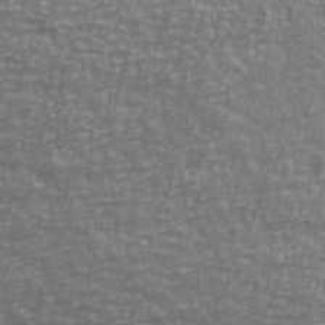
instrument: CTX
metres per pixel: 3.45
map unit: Ave
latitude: 40.8569
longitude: -113.3482
